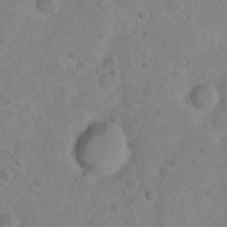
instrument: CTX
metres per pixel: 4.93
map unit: Nhu
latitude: 9.4049
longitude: -23.1403
